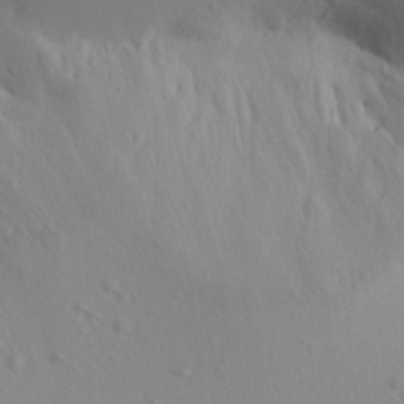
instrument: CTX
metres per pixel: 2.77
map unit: Aa
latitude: 12.5546
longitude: -142.7624
